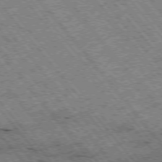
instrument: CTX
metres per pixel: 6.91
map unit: Hpe
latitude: -76.2928
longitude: -20.5924
